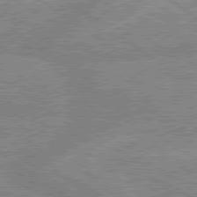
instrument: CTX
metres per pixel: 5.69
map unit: lApd
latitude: 79.1403
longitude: -157.6882
